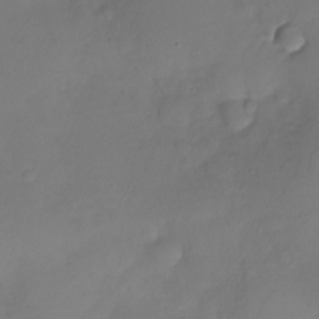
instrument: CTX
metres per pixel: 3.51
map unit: Nhu
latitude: -26.7463
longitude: -57.8016
